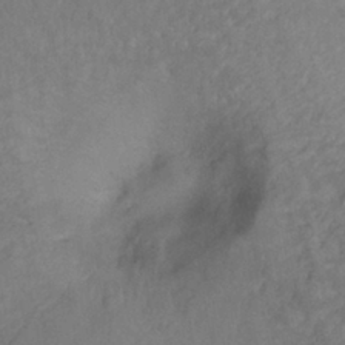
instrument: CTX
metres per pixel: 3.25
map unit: Ht
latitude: -1.0298
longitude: -32.8758
